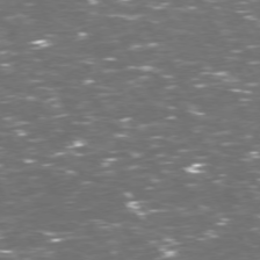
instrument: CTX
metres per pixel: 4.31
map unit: Hpe
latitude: 72.6302
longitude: -124.0444
